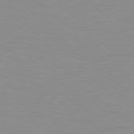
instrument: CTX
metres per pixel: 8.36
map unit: lApd
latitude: 79.1970
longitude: -89.4805
